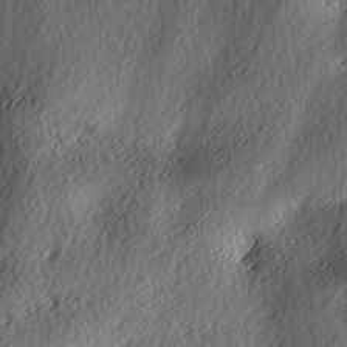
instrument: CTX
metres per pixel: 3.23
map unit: lAa
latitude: -8.9164
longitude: -125.5371
